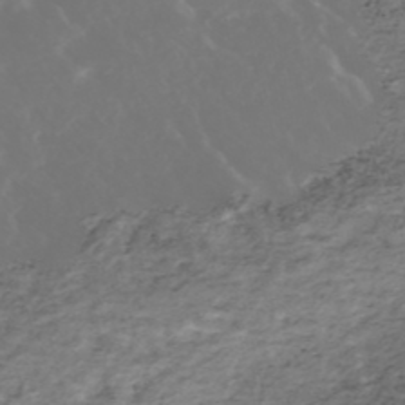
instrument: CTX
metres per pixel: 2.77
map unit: Nhe
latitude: -47.3698
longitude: -171.3293
